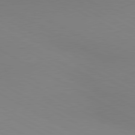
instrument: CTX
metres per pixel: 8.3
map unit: lApd
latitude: 80.4790
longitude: 139.1620
